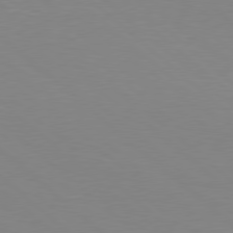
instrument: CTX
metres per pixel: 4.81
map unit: Hpe
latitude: 78.1578
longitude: -161.7260
